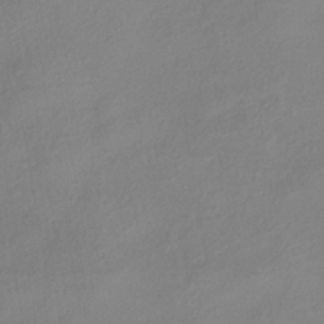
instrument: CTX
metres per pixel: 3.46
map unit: HNhu
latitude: -40.8219
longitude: 106.6708
